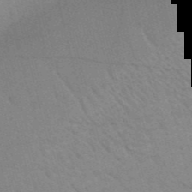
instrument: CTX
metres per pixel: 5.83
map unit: HNb
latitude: -52.6896
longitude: -44.5923
